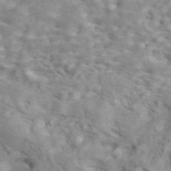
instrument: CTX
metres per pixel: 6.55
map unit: ANa
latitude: 45.8016
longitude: 23.7667
